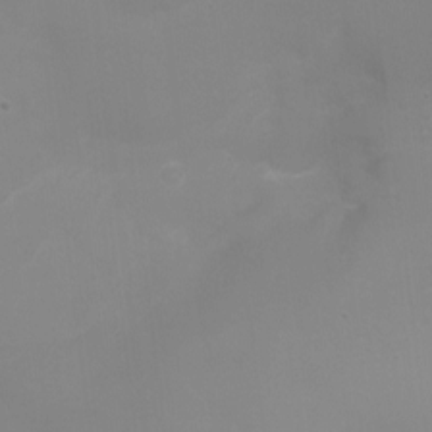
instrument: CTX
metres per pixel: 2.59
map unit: Ht
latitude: -6.7463
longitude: -20.8947
